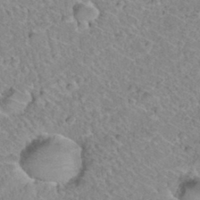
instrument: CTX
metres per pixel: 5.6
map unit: Hto
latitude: 35.2159
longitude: -48.1389
